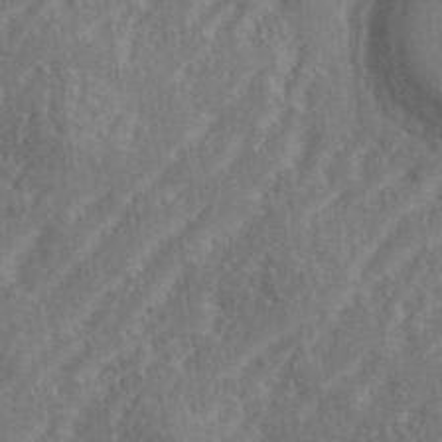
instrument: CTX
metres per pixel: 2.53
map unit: eHh
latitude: 34.8758
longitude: -133.3482
